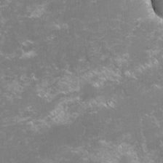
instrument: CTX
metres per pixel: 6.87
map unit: lHvf
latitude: -16.1039
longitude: -101.0081
